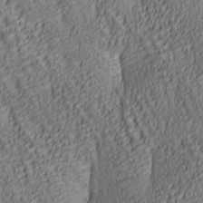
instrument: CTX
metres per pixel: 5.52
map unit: lAa
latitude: 6.4790
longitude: -116.4979
